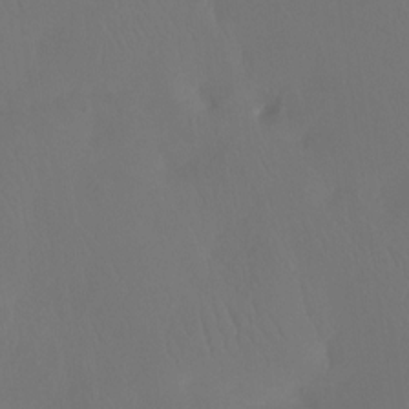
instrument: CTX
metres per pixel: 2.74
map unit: Htu
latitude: -13.9367
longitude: -47.5183
